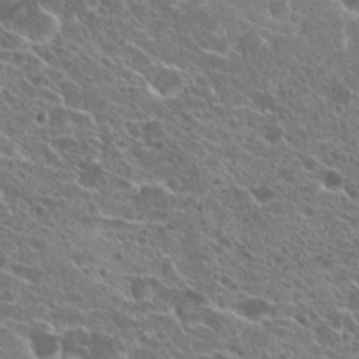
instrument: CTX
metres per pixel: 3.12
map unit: Hto
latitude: 22.0255
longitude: -40.0633
